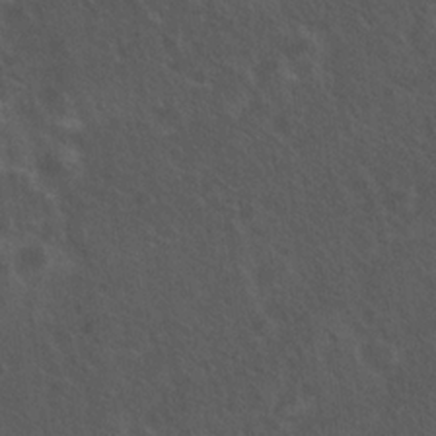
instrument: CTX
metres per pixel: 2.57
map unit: Hto
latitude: 19.0080
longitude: -54.3089
